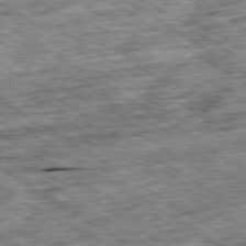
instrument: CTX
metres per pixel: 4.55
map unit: Ap
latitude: -79.8044
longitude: -74.7246
